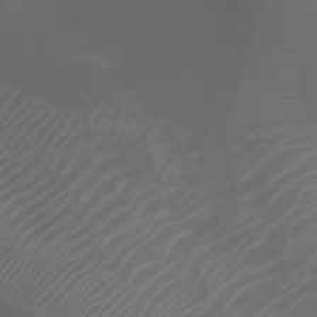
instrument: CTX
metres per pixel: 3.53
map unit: Ht
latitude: -2.7652
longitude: -61.4804
